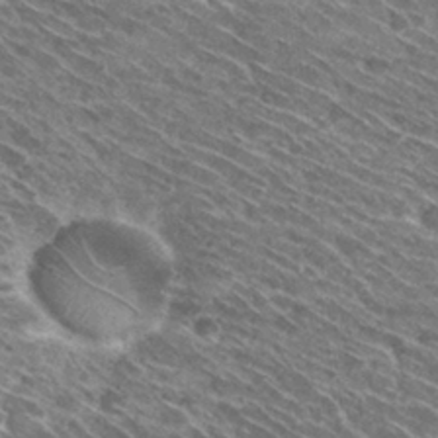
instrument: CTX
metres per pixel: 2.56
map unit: Hto
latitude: 30.2712
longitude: -45.4804
